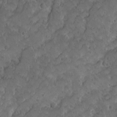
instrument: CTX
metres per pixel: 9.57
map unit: Ave
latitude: 10.1956
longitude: -105.2915
